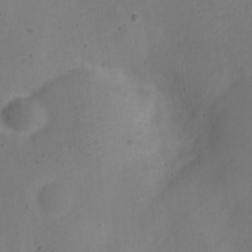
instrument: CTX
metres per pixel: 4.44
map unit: Nve
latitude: -24.4818
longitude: 107.8045
